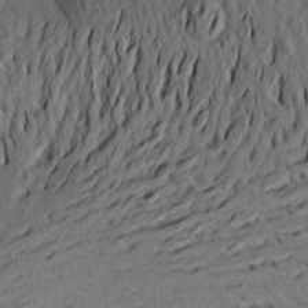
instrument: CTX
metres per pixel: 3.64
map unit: Aa
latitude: 17.3293
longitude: -144.3089
